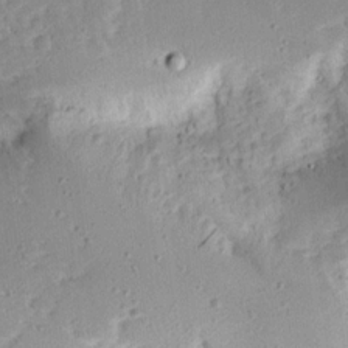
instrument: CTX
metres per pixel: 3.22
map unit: Ave
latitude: 13.5938
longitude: -138.5357
